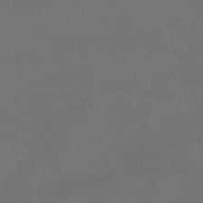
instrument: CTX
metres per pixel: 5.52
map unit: lHb
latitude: -47.0297
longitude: 63.1053
